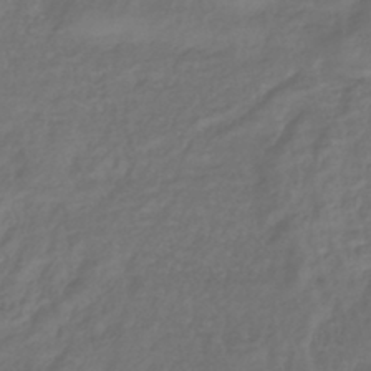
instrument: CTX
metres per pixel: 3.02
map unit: eHb
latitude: -43.9556
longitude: 81.6155
